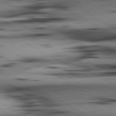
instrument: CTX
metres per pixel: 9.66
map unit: lApd
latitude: 80.5546
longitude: 157.7289
